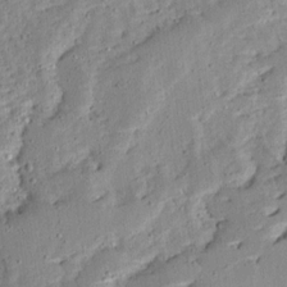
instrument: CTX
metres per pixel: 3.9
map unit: Ave
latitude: 13.2915
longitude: -136.7813
